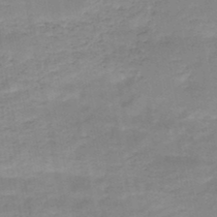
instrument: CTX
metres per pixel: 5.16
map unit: HNb
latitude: -48.0472
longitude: -38.4034
